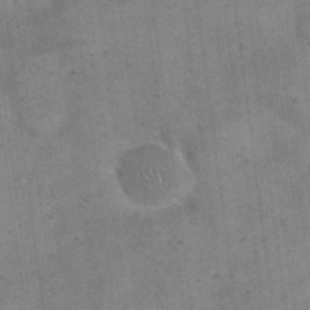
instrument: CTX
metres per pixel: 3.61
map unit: eHh
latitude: 24.1388
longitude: -65.1592
